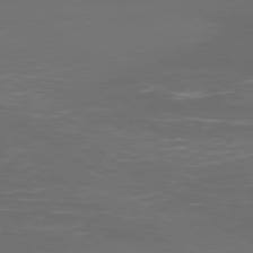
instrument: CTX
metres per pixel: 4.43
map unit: Ap
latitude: -78.7085
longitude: -93.1592
